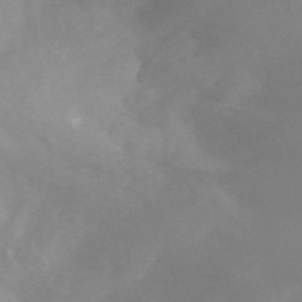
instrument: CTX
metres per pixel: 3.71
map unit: Ht
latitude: -14.7841
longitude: -55.7638
